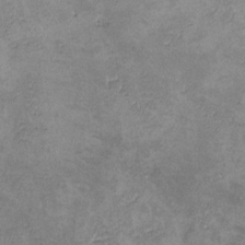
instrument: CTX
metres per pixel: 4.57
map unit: lHvf
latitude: -13.5966
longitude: -102.2900
